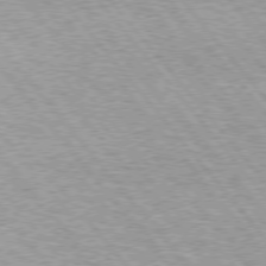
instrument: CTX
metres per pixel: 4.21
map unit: lApd
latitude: 75.1214
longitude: -77.0836
